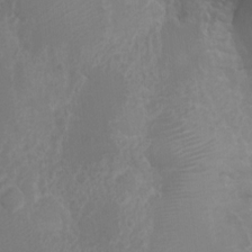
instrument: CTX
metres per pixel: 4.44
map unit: Nhu
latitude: 7.3671
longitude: -19.7449
